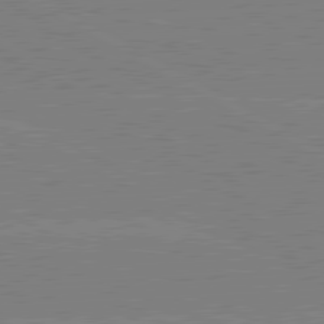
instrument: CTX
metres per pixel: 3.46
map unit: lApd
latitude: 80.4979
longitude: -126.7057
